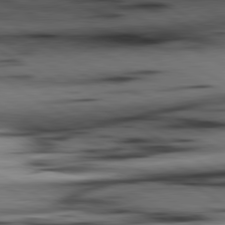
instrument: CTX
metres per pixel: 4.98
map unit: lApd
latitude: 80.5924
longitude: 158.2550
